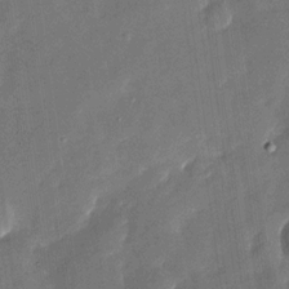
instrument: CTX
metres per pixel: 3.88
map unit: Nhu
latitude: -28.6707
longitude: -75.5182
